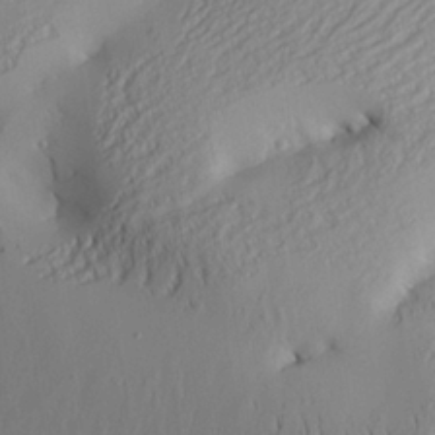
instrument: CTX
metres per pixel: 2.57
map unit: Aa
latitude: 25.6316
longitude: -129.5560
